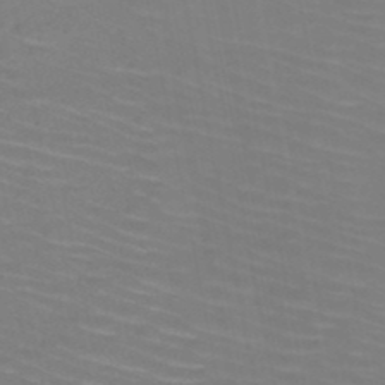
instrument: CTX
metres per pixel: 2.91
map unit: HNb
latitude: -49.9556
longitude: -51.0647
